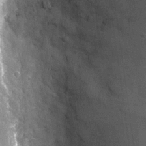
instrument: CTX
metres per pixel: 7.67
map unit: Nhu
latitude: -25.3698
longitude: -71.8772
